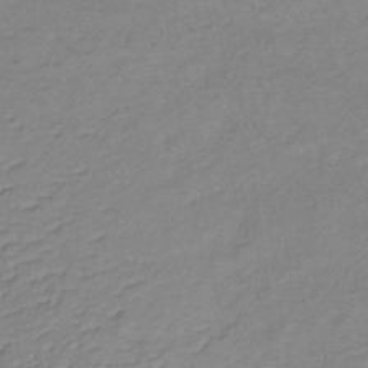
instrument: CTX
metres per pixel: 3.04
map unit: lHb
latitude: -35.1053
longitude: 72.2928
